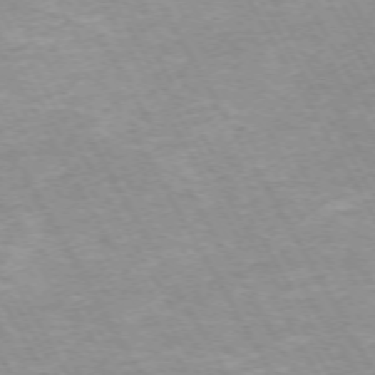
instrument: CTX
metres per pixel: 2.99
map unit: Hpe
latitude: -72.4251
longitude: 10.2928
